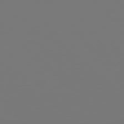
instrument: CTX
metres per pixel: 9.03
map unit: Hpe
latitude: 78.1767
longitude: -177.5560
